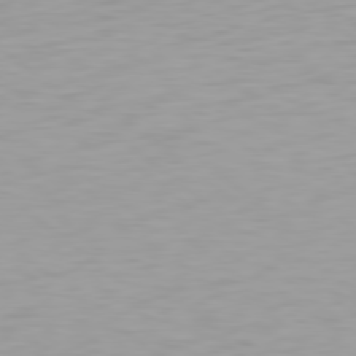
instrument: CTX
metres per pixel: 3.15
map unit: Hpe
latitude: 78.4979
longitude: -169.7450
